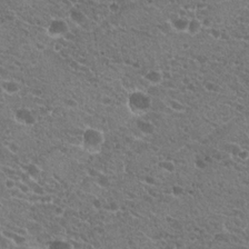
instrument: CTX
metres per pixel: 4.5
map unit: Hto
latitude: 20.2712
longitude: -34.4412
